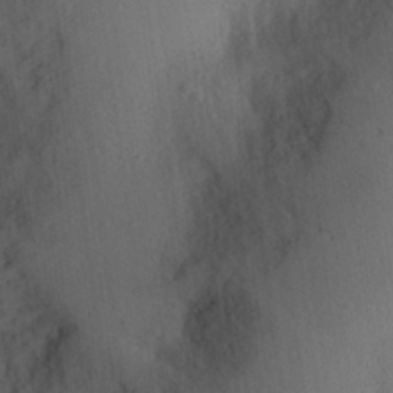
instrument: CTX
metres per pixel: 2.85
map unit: Aa
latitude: 28.6868
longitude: -145.9339
